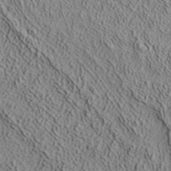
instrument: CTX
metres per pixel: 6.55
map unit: ANa
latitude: 38.7057
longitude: 22.6519
